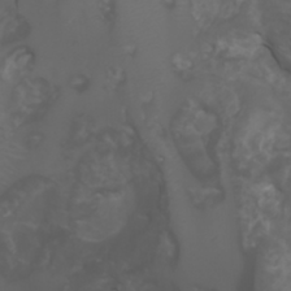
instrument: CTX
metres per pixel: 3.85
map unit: Nhu
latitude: -5.6722
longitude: -79.6883
